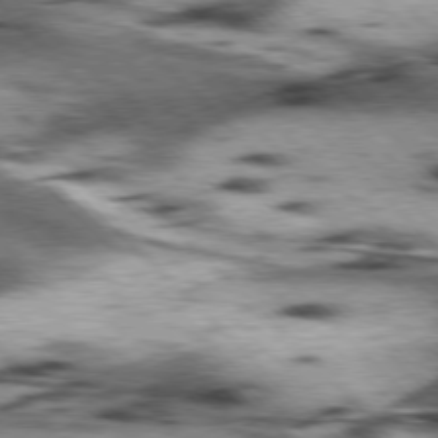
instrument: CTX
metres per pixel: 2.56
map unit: lApd
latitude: 77.2159
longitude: -50.5356
